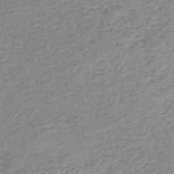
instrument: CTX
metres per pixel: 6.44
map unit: HNb
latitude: -40.2739
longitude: 49.8423
